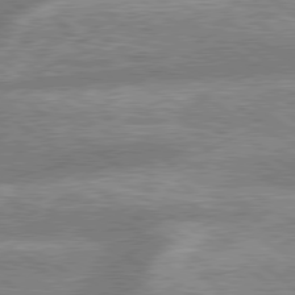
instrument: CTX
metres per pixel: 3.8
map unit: lApd
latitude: 79.3293
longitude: -158.7246
